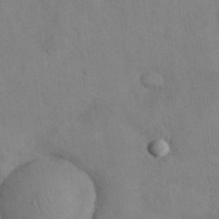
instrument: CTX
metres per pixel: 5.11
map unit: Nhu
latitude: 27.4993
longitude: -70.9702
